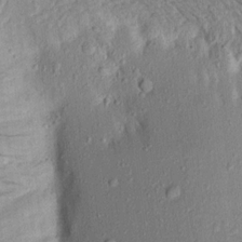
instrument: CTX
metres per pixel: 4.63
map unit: Aa
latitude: 15.9906
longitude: -148.2523
